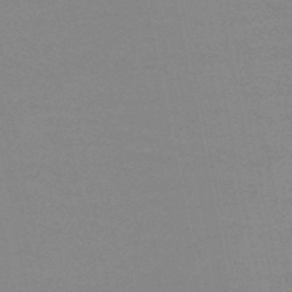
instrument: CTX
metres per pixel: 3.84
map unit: HNb
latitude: -48.9353
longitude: -49.2915
